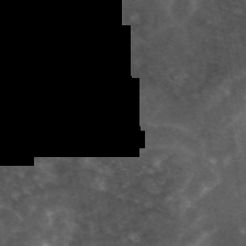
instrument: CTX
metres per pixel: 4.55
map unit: eAb
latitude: 45.5749
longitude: 122.9353
